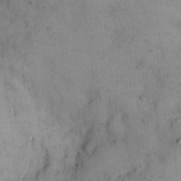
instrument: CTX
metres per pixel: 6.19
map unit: eHh
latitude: 13.8395
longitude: -62.9703
